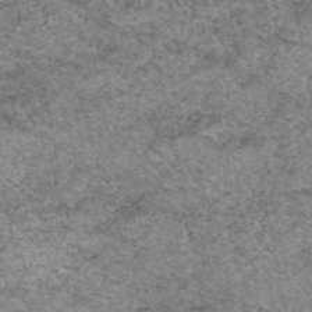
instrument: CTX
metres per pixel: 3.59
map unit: eAb
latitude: 50.2333
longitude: 109.7478
